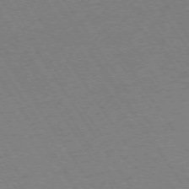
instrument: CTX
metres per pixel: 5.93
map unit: Ap
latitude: -74.2173
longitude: -71.4048
